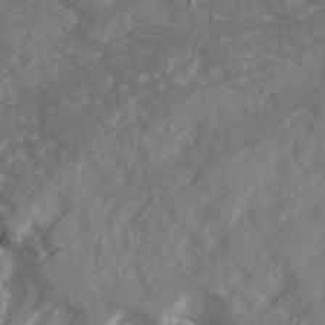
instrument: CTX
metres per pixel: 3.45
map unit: Ave
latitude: 20.4034
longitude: -130.7814
